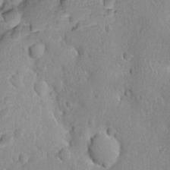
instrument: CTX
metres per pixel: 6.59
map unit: Ave
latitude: -9.0297
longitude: -119.3670
